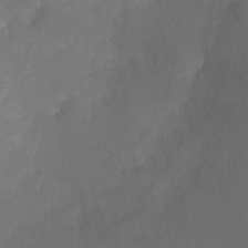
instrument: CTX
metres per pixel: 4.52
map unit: Ht
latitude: -10.5196
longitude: -35.0647
